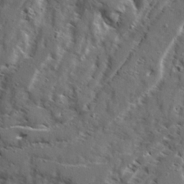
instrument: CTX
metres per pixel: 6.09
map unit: Ave
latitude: 22.8002
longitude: -131.3293
